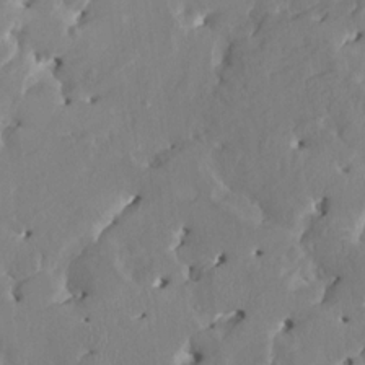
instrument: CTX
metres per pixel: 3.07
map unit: HNhu
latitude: 4.5924
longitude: -5.8961
